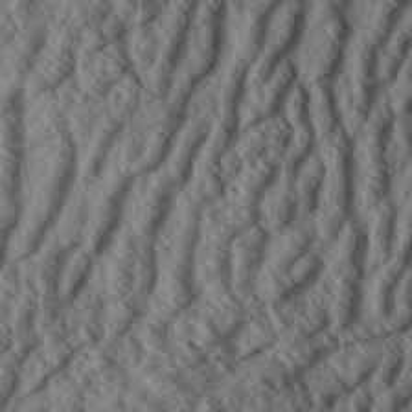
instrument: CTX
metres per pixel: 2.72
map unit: Aa
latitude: 33.9528
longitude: -139.3104
